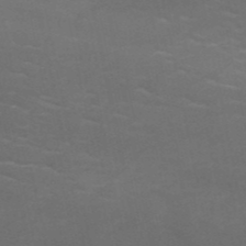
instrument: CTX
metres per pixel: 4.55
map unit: HNb
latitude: -51.2943
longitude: -43.3293
